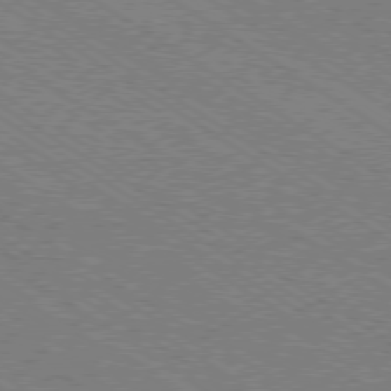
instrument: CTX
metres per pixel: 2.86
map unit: Ap
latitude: -79.4832
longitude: -79.7072
